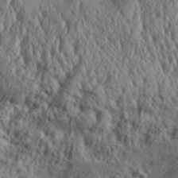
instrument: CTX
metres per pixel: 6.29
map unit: Aa
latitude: 31.8395
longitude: -136.0444
